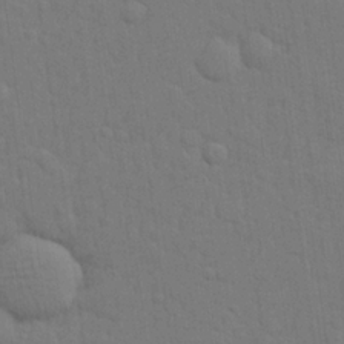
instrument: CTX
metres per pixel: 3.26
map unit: lHvf
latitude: 22.8758
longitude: 142.1794
